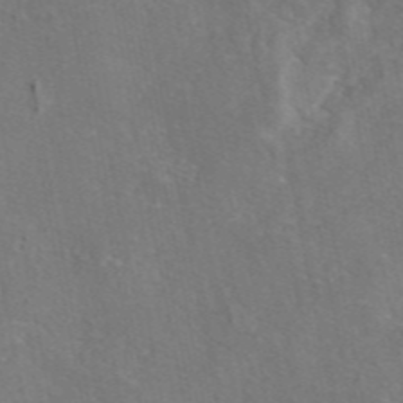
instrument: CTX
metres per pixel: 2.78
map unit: eAb
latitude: 46.0822
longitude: 107.8234
